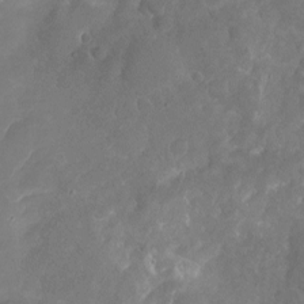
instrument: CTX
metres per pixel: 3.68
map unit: Nhu
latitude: -17.0487
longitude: -58.1578
